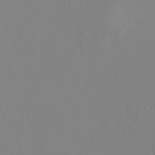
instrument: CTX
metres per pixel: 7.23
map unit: HNhu
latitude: 7.2915
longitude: 14.1228
